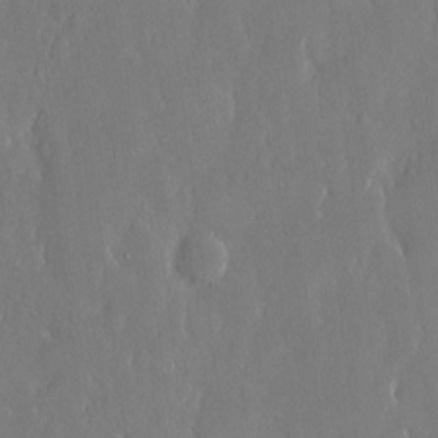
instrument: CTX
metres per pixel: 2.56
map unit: eHh
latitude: 13.6883
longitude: -71.3670
